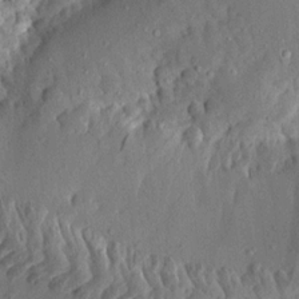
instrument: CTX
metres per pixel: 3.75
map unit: Aa
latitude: 13.2726
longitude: -140.4978
